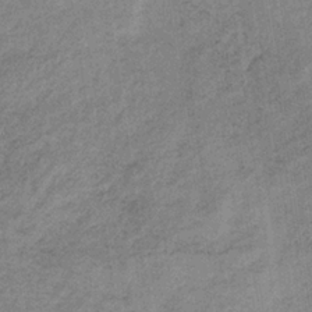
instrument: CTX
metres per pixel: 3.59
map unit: HNb
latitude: -33.0298
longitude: 62.4629
